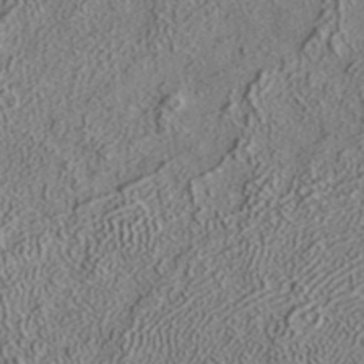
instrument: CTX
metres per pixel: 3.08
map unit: ANa
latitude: 36.2145
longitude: 12.7085
